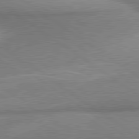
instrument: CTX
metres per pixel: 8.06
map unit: lApd
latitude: 80.0444
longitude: 176.6519
